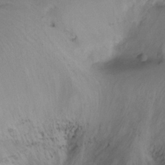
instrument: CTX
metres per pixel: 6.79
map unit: Ht
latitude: -16.8975
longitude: -48.7624
